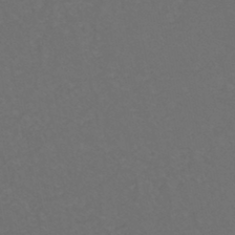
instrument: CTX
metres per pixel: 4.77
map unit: eHh
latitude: -44.1417
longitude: -29.0836
